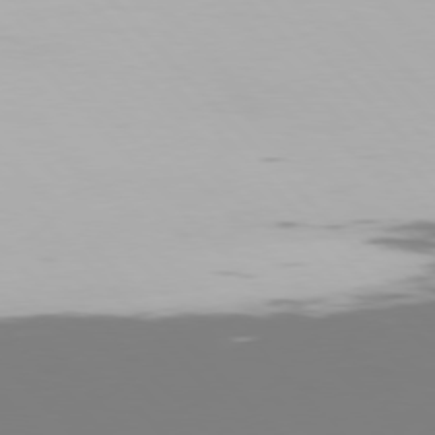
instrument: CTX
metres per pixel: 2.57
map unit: Hpe
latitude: 77.1025
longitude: -170.2333
